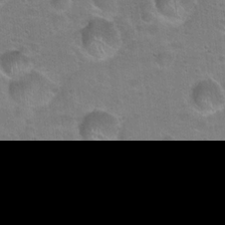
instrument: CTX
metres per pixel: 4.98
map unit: Hto
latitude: 22.8191
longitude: -50.2144
